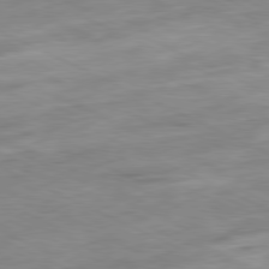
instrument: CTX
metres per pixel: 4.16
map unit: Ap
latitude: -81.2376
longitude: -72.2712
